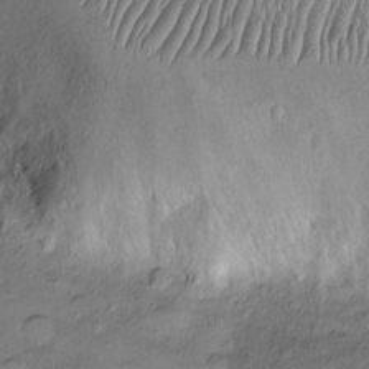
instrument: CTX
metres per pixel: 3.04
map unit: Ht
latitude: -3.3509
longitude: -14.1956
